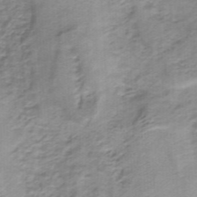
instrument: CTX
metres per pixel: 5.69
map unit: HNb
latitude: -34.0472
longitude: 60.3117
